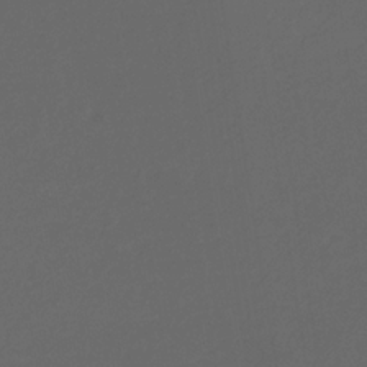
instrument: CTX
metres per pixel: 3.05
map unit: eHb
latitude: -32.2362
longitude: 72.1417
